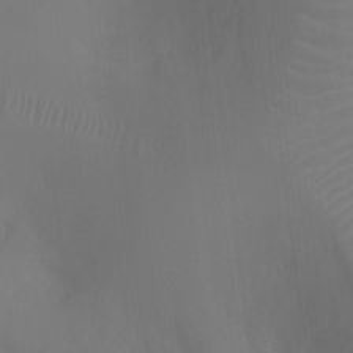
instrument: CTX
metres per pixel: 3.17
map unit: Ht
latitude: -10.4440
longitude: -29.3293
